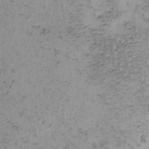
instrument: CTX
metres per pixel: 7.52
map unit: eHh
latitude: -0.7086
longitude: 19.0109
